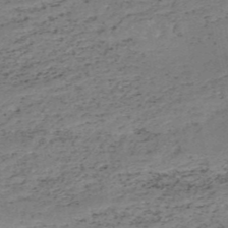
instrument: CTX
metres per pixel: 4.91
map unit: HNb
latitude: -51.9178
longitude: -53.1025
